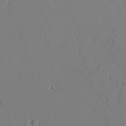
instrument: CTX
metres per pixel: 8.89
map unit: lAvf
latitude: 25.9906
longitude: -110.9325
